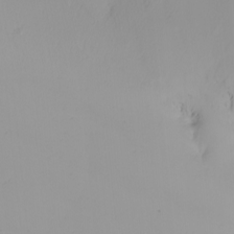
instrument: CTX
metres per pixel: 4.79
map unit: Nhu
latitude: -5.1809
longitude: -95.8017
